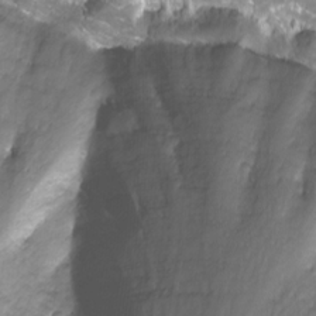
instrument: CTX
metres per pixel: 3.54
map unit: Nhu
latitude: -12.4440
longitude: -60.5168
